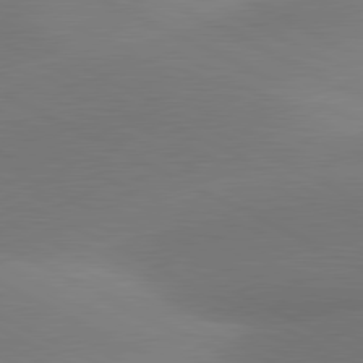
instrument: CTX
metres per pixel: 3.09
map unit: lApd
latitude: 80.8380
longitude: 128.6141
